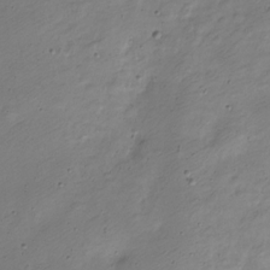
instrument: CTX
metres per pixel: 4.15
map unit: Nve
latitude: -23.8423
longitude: 106.8975
